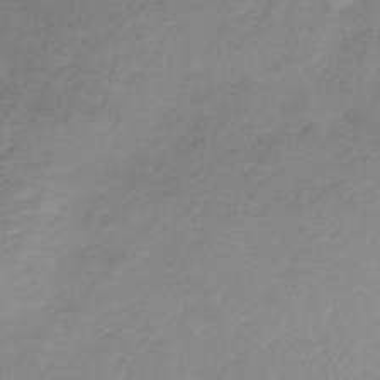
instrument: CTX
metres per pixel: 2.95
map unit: HNb
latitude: -33.4266
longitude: 56.1795
